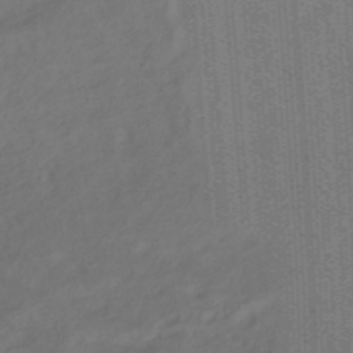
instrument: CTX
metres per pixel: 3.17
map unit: ANa
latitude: -38.3495
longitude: 94.8219
